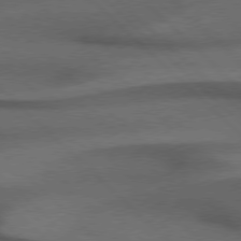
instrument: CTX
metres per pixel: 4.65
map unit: Hpe
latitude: 77.1781
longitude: -156.7813
